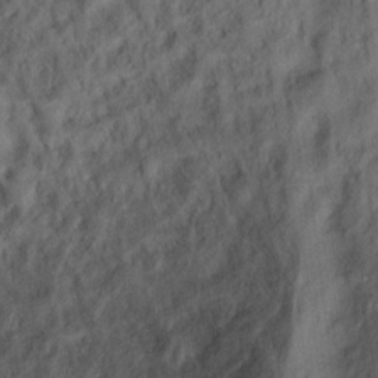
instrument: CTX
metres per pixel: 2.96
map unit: Ht
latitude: 5.5938
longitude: -36.9703
